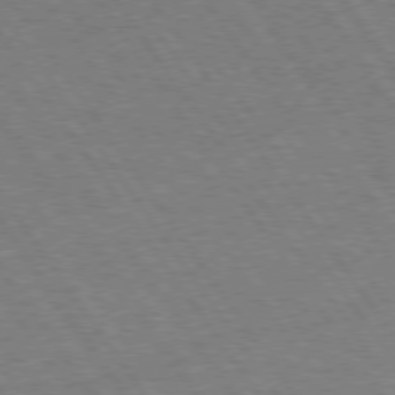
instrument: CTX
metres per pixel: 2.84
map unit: Hpe
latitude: 75.4238
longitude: -142.1389
